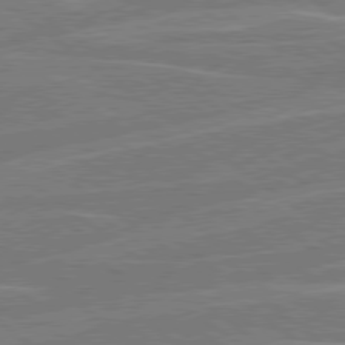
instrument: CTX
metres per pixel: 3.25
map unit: Hpe
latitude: 78.8191
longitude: -129.9339
